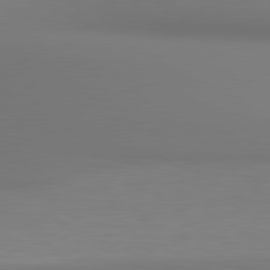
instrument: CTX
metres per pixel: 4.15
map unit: lApd
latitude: 80.8380
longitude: 136.3684
